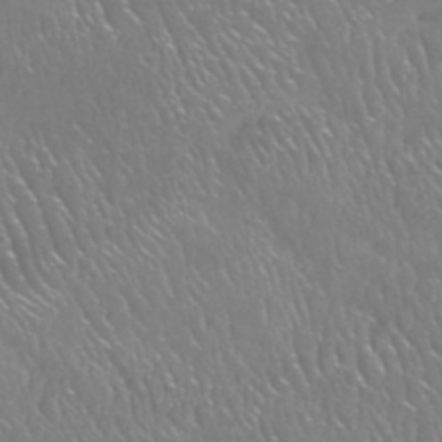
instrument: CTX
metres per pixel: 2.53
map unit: HNhu
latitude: -48.0283
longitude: 29.8989
